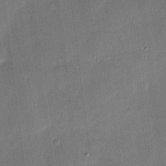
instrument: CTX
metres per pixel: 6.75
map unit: eHh
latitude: 4.7057
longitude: -71.1970
